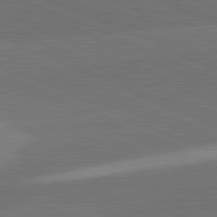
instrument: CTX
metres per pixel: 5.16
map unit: lApd
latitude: 82.1199
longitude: -155.0458
